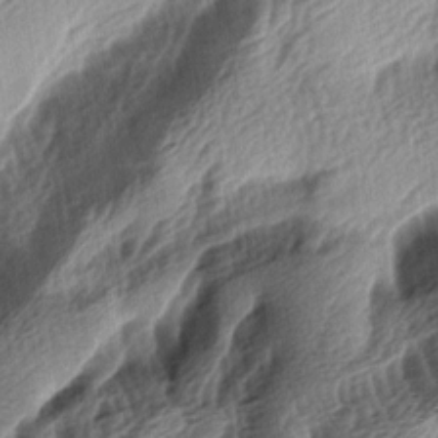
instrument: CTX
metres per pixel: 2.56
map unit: lAa
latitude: -5.4076
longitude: -123.9150
